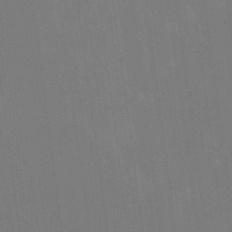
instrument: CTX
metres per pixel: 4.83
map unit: HNhu
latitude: 5.1403
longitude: 12.3495
